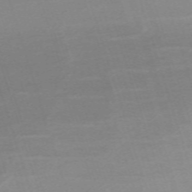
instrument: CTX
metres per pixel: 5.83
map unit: eHh
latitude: -62.2361
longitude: 51.5021
